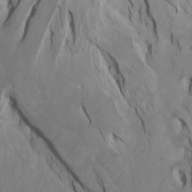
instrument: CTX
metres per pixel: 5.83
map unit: Htu
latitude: -7.4454
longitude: -65.7261
